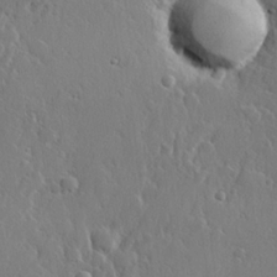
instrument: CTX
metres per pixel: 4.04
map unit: lHvf
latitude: 22.9325
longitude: 144.9542
